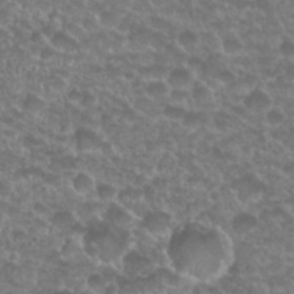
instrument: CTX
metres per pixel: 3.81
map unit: Nhu
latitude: 27.4804
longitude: -52.4601
